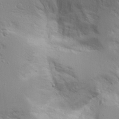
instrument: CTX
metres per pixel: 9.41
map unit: Ave
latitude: 13.1592
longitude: -139.1025
